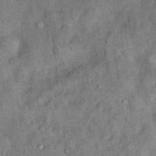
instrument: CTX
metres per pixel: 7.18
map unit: Nhu
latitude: 7.1403
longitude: -23.9528
